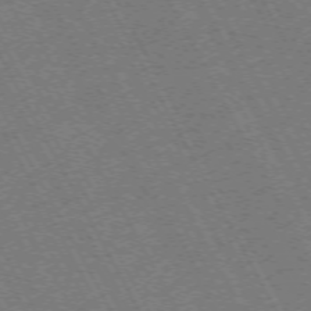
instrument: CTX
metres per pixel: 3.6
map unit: Hpe
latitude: -72.8219
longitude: 10.8219
